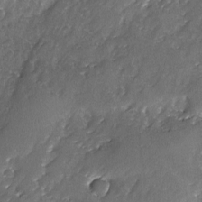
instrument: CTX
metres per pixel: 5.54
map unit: Ave
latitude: -7.8611
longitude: -117.5749
